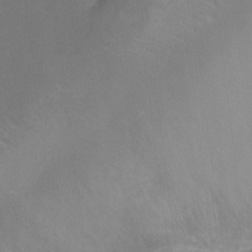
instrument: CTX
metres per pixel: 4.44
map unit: Nhu
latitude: -9.4076
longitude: -42.4601
